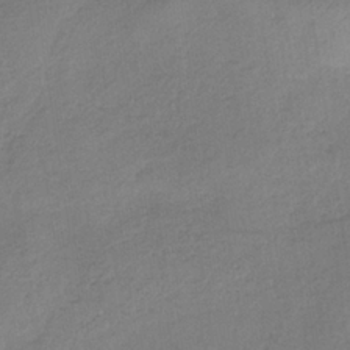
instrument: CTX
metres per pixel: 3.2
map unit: lHb
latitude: -34.5385
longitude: 65.1998
